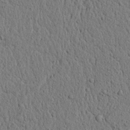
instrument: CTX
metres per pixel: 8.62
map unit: lAvf
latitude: 6.7246
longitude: 166.8030
